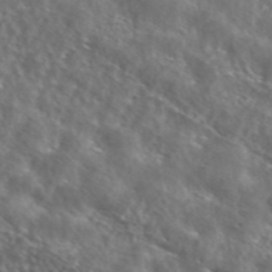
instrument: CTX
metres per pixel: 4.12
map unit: ANa
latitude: 43.2159
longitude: 23.3510
